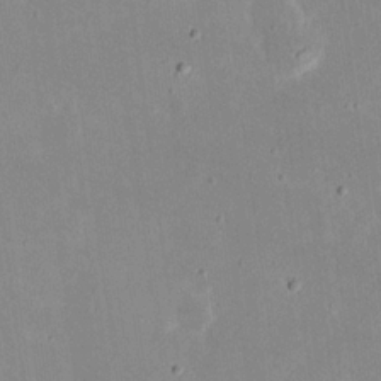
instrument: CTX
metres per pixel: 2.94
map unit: eHh
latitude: 21.0837
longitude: -70.5546
